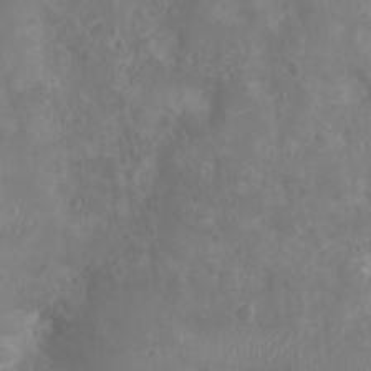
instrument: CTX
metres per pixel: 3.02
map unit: Nhu
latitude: 6.8569
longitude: -18.8569
